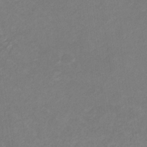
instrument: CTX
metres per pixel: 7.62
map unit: eHb
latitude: -31.5399
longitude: 68.7085
